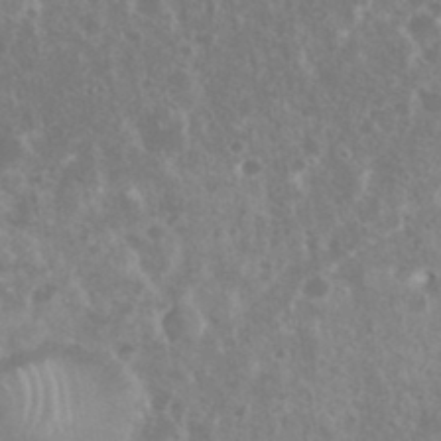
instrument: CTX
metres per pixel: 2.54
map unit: eHh
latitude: 35.1970
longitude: -62.0444
